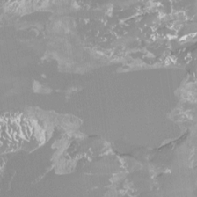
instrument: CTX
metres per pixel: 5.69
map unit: Htu
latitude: -13.1620
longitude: -47.3860
